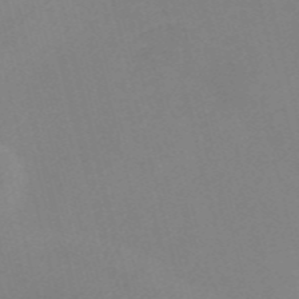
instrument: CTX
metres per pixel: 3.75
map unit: Nve
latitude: -57.0108
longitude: 58.8785
